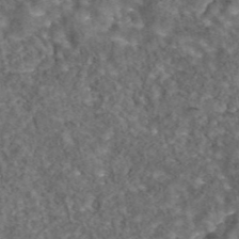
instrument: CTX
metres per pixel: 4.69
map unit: eAb
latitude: 43.6127
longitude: 107.4644
